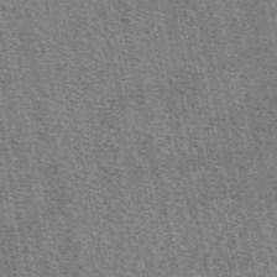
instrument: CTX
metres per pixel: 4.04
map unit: eAb
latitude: 50.3845
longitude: 114.4440
